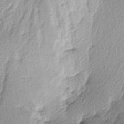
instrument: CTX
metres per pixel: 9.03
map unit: lAa
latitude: -4.1794
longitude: -125.0459
